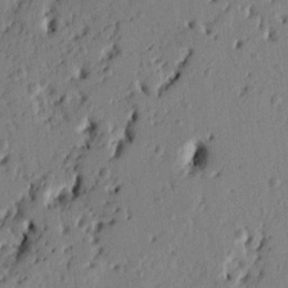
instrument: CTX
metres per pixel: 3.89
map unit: Ht
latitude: 8.8380
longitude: -77.6694
